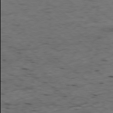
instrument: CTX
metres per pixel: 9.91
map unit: Ap
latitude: -78.6329
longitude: -89.9906
